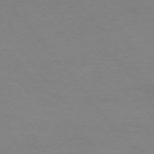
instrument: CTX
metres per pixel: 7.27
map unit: Ap
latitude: -76.4818
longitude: -88.8569
